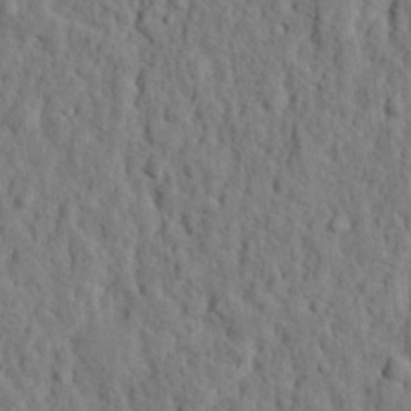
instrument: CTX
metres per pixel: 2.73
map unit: eHh
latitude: 26.2712
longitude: -77.8772
